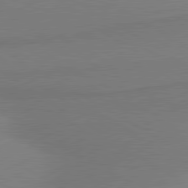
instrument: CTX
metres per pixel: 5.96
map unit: lApd
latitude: 80.1767
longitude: 177.2376
